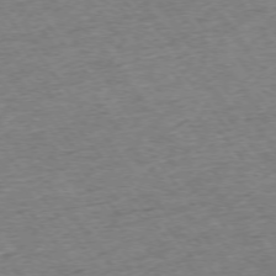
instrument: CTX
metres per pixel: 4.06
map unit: Ap
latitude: -75.1432
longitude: -88.3090
